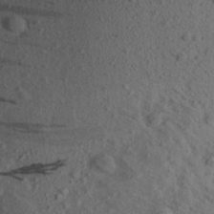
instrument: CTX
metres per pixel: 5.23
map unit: Aa
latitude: 16.4412
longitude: -145.9717
